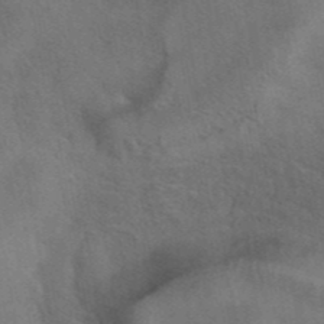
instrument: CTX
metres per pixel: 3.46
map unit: eAb
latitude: 42.2334
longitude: 107.7289
